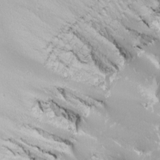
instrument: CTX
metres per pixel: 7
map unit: Nhu
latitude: -8.3306
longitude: -91.2726
